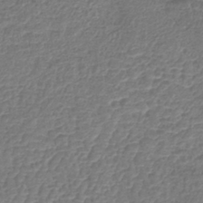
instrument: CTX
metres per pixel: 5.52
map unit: lHb
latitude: -42.9919
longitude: 79.0675
